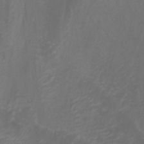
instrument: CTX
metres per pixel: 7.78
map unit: Nhu
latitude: -4.7463
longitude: -75.9339
